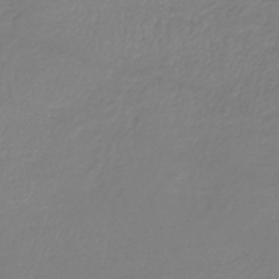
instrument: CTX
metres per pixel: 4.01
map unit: lHb
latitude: -41.4076
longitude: 74.2929
